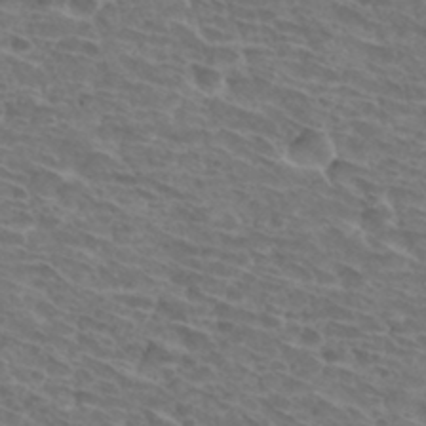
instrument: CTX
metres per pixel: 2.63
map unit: Hto
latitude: 32.8758
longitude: -44.3656
